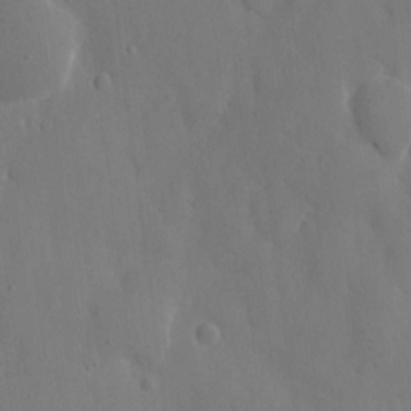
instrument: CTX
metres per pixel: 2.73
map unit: eHh
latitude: 7.4237
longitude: -68.5735
